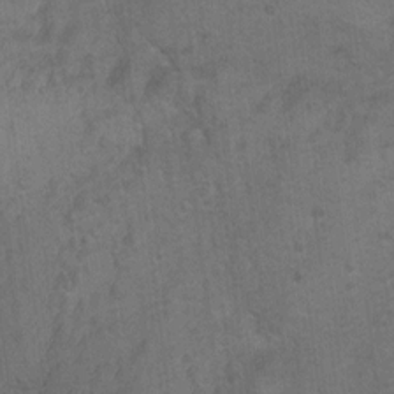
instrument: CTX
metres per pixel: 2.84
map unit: Ht
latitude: 4.7813
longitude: -28.5734
